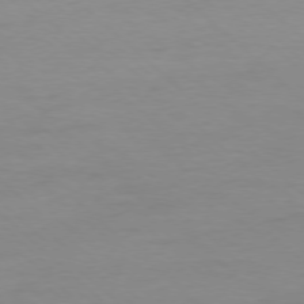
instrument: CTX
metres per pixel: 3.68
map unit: Ap
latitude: -77.7478
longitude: -81.3293
